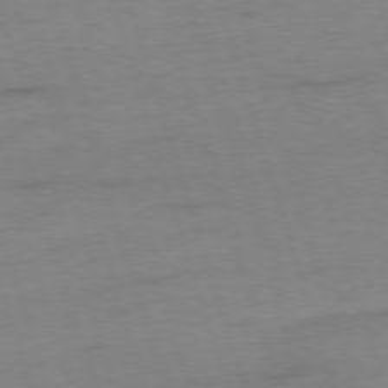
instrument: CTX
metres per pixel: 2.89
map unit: Ap
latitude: -76.0850
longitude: -73.3860
